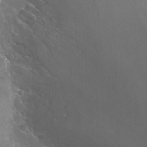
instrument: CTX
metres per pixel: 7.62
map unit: Nhu
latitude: -13.3888
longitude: -64.4979
